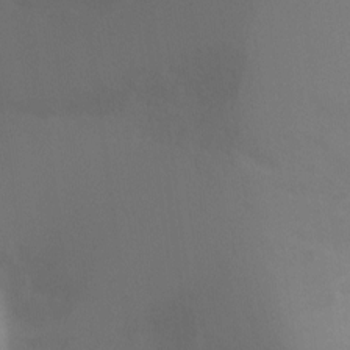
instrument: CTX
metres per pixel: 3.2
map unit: Ht
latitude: -8.7463
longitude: -28.6868
